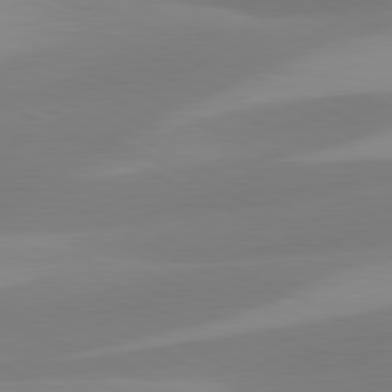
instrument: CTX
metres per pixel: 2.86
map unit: lApd
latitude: 81.3671
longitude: 124.1228
